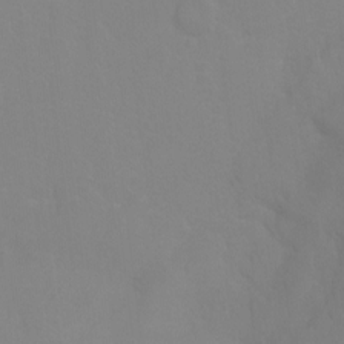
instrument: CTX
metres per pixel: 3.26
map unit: Ht
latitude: -8.8030
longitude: -35.0647
